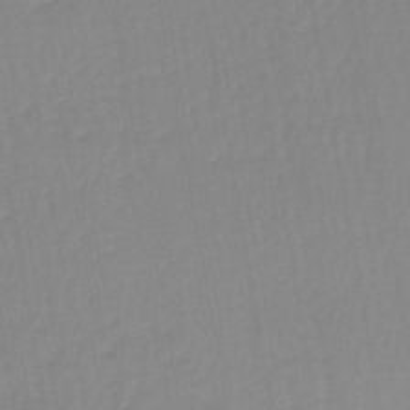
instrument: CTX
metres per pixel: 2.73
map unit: lHb
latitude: -44.5385
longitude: 62.7085
